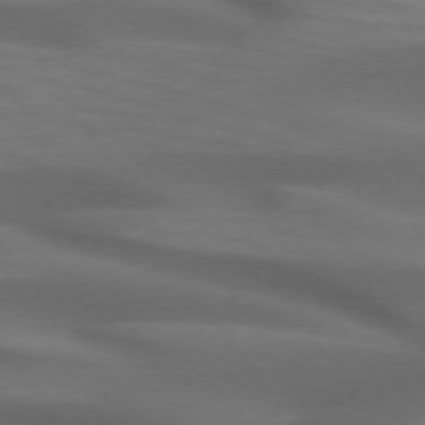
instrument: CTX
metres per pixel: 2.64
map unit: lApd
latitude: 73.8395
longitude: -52.3279
